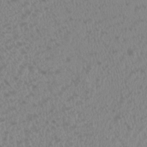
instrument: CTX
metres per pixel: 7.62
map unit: HNhu
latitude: 3.3292
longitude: -1.8961
